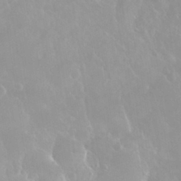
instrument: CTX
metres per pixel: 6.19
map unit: Nhu
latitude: 29.9906
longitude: -57.1781
